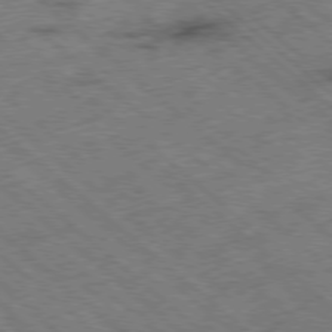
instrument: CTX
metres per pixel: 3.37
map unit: Ap
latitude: -78.7274
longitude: -49.6127
